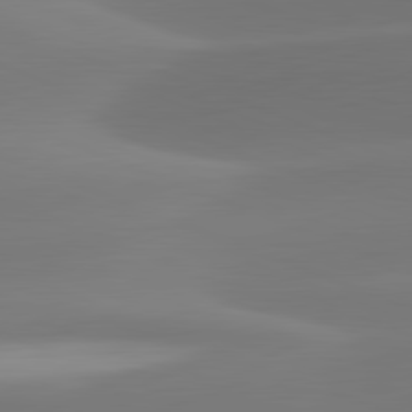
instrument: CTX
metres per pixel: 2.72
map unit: lApd
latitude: 81.7827
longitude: -162.2523
